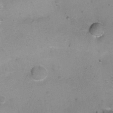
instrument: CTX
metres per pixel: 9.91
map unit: Ht
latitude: 0.0822
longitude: -33.0647
